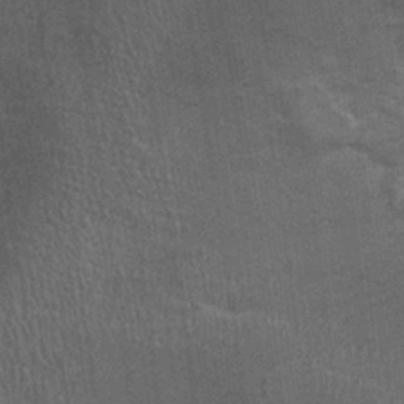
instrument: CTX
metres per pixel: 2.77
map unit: Ht
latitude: -1.1432
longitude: -15.7828
